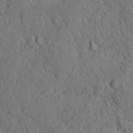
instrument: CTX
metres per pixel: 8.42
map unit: Ave
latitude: -10.3117
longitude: -120.2901
